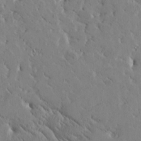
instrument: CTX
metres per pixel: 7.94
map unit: Htu
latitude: -1.6911
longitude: 175.5021
